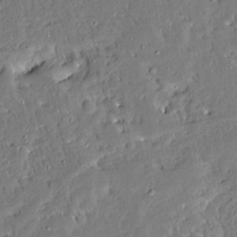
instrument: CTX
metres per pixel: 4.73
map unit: Aa
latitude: 13.8583
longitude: -139.9528
